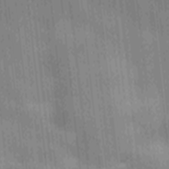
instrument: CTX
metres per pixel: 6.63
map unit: Ave
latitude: -9.7289
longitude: -123.2159
